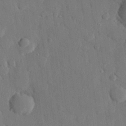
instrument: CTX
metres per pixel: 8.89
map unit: eHh
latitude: 27.6505
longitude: -79.0648
